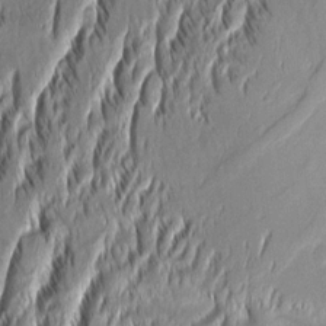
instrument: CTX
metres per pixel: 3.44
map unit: Aa
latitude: 8.5546
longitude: -131.7261
